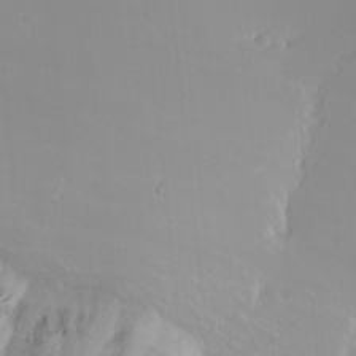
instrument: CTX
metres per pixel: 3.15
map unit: Nhu
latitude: -4.6140
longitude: -83.0458
